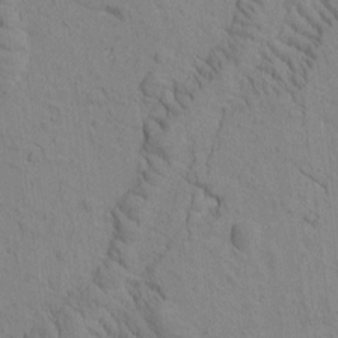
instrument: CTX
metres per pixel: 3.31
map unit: Htu
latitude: -2.6140
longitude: 172.5951
